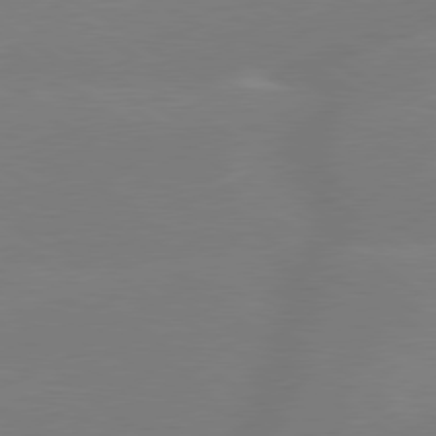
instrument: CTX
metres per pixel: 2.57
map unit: lApd
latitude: 79.2726
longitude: -149.8961
